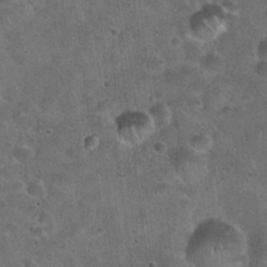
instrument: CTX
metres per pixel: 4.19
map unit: Hto
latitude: 22.2900
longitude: -52.8947
